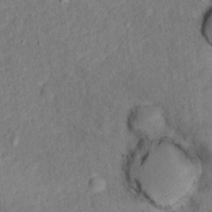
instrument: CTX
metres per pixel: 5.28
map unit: Hto
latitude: 12.2712
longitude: -38.4601
